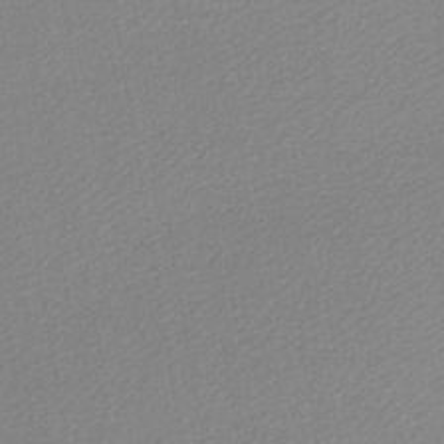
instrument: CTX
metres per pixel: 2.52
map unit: lHb
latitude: -44.3306
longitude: 64.5007
